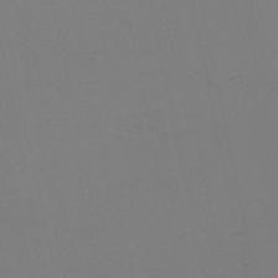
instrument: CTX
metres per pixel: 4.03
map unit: HNb
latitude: -52.6140
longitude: -52.0633
